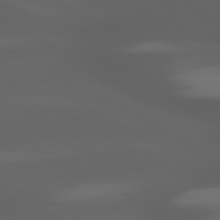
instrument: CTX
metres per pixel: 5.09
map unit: lApd
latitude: 80.1767
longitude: -144.4412
